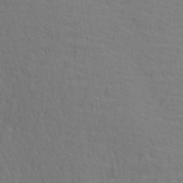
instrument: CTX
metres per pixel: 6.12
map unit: Aa
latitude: 28.6868
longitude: -139.8772
